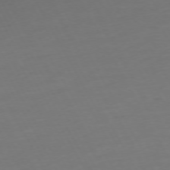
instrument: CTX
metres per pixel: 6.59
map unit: Ap
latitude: -74.6330
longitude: -69.4804
